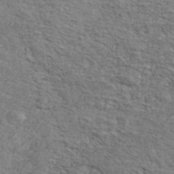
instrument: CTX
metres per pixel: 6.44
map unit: Ave
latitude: 41.5182
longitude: -110.2334
